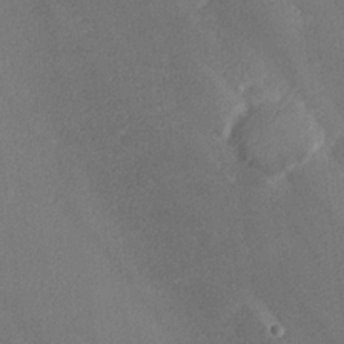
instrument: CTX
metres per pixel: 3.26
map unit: lHvf
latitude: 25.2914
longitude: 140.8030
